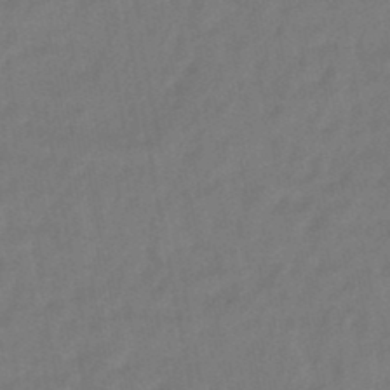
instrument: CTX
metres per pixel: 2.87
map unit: eHb
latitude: -47.2565
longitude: 80.6519
